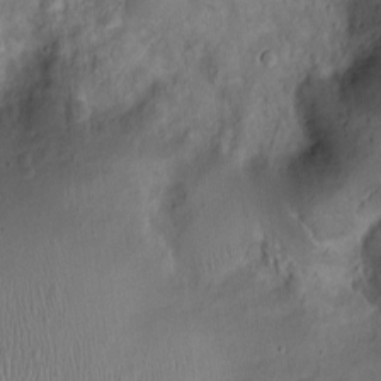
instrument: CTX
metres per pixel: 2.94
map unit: Nhu
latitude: 0.9891
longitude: -14.6869
